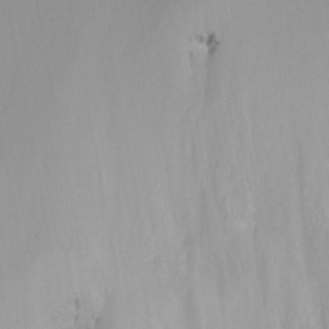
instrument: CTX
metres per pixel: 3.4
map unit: Ht
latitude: -15.5777
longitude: -52.7435
